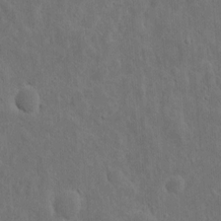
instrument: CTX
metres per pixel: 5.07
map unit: eHh
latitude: 10.4790
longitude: -72.9703
